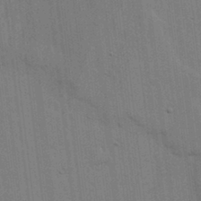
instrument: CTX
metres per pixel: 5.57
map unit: lHvf
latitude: 17.6127
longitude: -113.4237
